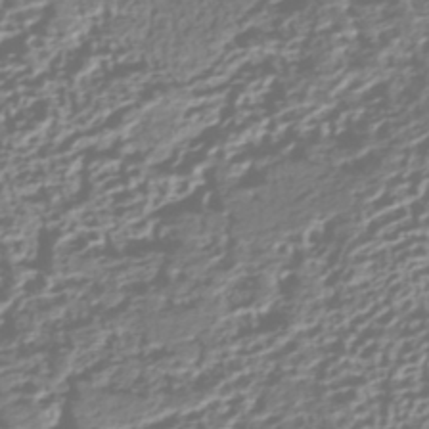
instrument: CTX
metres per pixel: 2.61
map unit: HNhu
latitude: -43.0297
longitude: 106.2929
